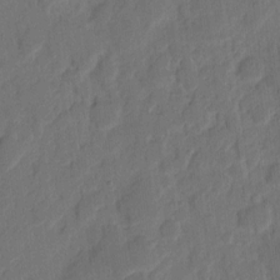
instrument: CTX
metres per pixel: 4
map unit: eHh
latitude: 8.5168
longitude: -65.3104
